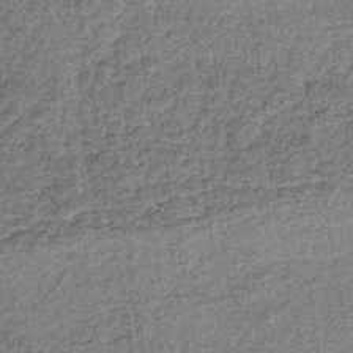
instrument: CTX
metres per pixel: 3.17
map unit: lHb
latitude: -37.8611
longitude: 65.7667
